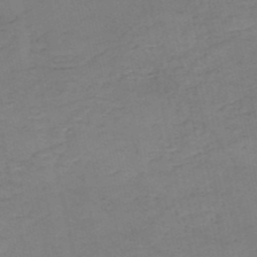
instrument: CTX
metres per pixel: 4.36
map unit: HNb
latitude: -50.4629
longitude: -51.7071
